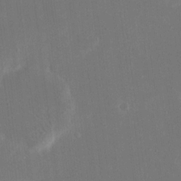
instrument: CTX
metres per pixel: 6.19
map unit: eHh
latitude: 18.6301
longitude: -70.4979
